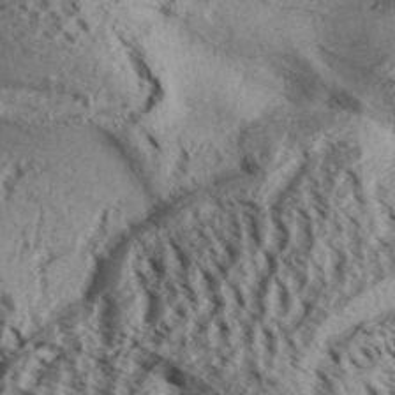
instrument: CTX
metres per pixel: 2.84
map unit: Aa
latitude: 32.3278
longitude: -137.1781
